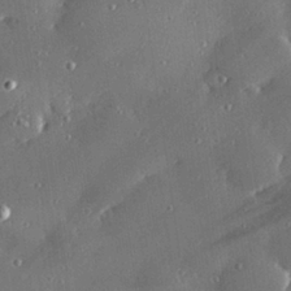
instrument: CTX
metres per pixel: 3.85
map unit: Hve
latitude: 28.1578
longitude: -91.1403
